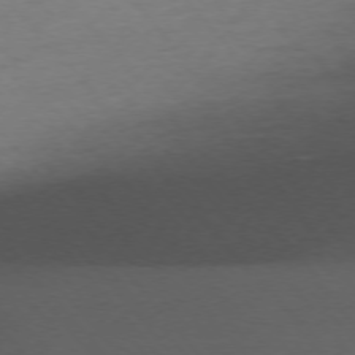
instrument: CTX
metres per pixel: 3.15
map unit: Ap
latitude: -76.2362
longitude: -72.4223
